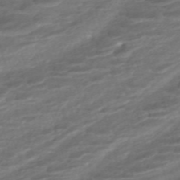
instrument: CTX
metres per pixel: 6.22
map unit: ANa
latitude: -45.2754
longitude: 104.8975
